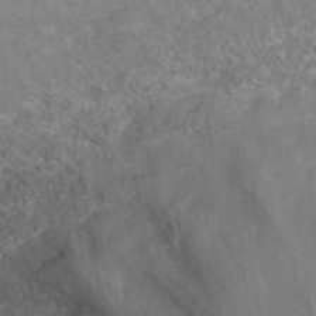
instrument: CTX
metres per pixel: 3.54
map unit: ANa
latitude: 42.0255
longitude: 26.5195
